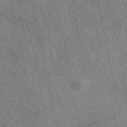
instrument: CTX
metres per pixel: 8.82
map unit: eAb
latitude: 50.6490
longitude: 114.3117
